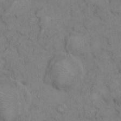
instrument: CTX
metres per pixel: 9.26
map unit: eHh
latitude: 7.8772
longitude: -62.8947
